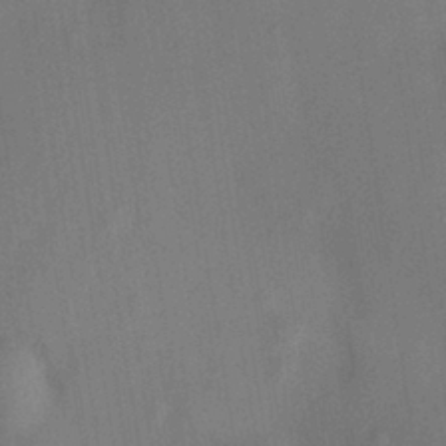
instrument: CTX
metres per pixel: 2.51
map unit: HNhu
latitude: 13.4049
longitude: 10.9542
